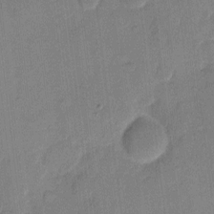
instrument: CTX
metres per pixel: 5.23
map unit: eHh
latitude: 7.7072
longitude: -66.8380
